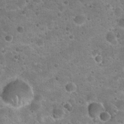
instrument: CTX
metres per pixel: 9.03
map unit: Hto
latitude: 22.3656
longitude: -49.8016
